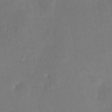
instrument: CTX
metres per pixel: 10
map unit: HNhu
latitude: 7.0269
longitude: 3.1431
